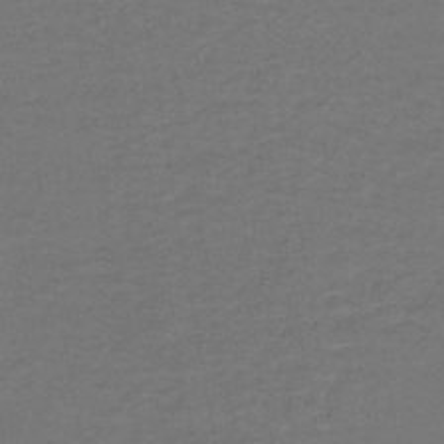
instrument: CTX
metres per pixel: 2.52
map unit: lHb
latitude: -42.5006
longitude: 53.9367
